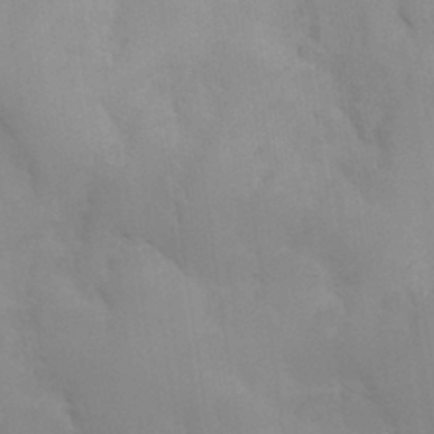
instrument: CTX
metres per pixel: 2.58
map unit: Hve
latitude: 30.7058
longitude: 150.8219
